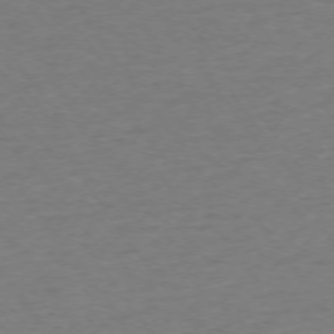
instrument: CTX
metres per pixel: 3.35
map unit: Ap
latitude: -75.3510
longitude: -85.4049
